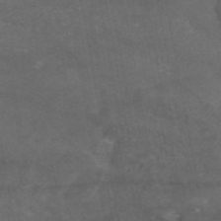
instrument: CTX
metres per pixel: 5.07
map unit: eAb
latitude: 46.0255
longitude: 115.3509
